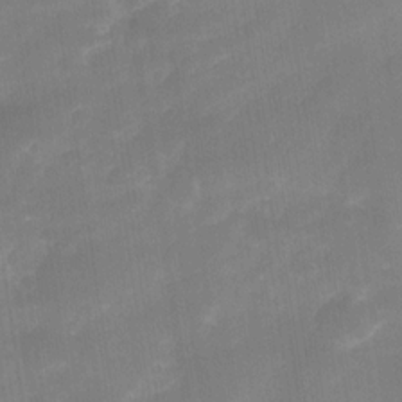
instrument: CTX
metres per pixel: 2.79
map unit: Nve
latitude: -27.4454
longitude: -148.9136
